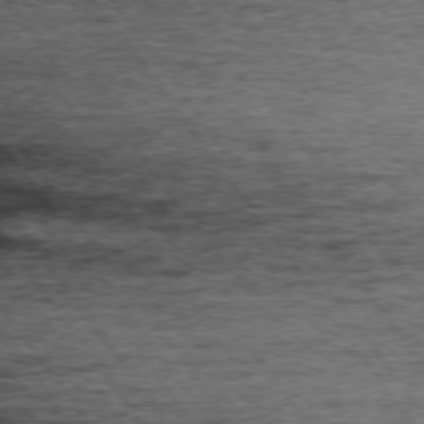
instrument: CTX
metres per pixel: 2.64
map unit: lApd
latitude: 73.6505
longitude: -76.1200
